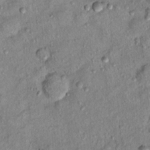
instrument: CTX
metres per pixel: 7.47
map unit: Hto
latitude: 10.7435
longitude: -37.8583
